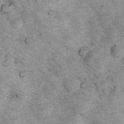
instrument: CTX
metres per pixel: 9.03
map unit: Nhu
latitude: 7.4993
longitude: -23.5182
